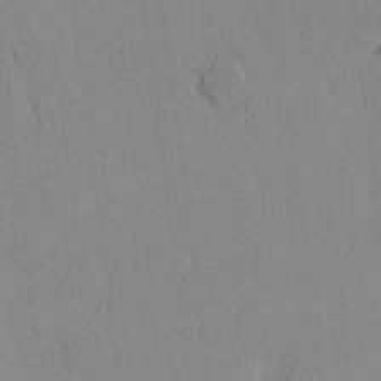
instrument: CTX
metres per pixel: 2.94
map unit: Nhu
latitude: -5.0675
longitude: -149.5938
